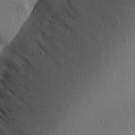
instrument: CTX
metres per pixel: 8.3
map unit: Aa
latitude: 23.8583
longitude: -127.6883
